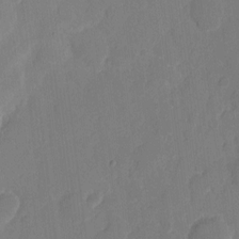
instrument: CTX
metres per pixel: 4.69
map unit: eHh
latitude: 5.9150
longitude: -66.3467
